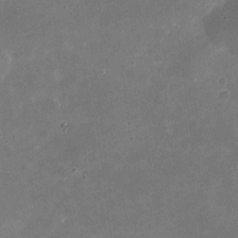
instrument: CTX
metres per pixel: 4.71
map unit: eHh
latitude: 4.5546
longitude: -66.6679
